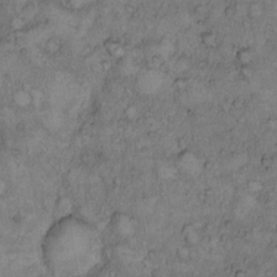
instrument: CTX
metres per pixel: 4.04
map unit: Hto
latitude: 9.4615
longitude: -57.8772
